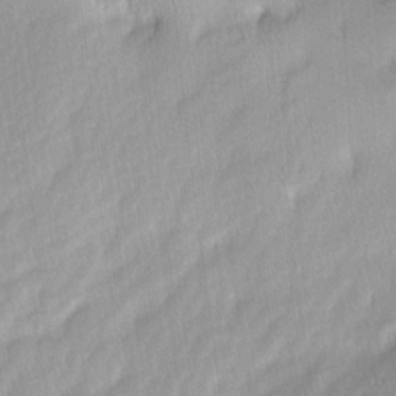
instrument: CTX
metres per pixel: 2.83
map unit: Ave
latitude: -0.6708
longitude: -113.8772
